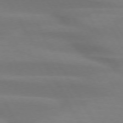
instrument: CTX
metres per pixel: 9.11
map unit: lApd
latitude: 74.1767
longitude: -65.5560
